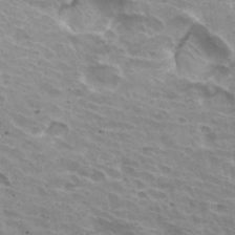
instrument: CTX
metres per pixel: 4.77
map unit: Hto
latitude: 32.9325
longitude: -42.7624
